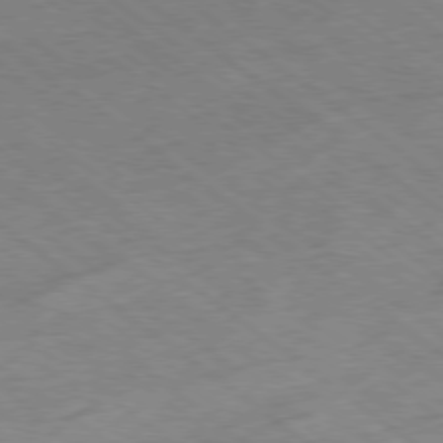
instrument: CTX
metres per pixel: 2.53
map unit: Hpe
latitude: -78.3684
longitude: -22.4979
